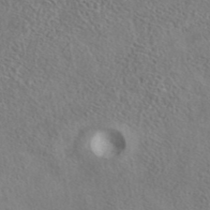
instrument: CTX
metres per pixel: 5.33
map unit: eAb
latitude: 40.7435
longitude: 104.8786
